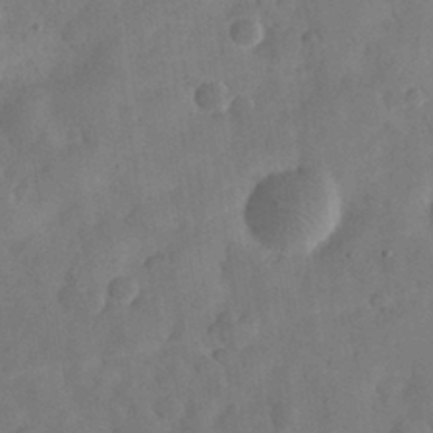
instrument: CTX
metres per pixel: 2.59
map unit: eHh
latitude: 30.5546
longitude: -73.1781
